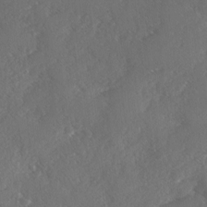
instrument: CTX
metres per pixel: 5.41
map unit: Ave
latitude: 1.1214
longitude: -111.3104
